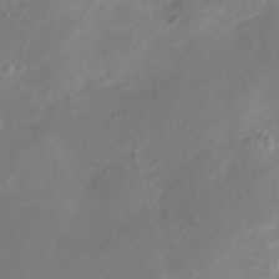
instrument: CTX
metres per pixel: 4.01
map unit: Nhu
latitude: 4.8947
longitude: -16.7813
